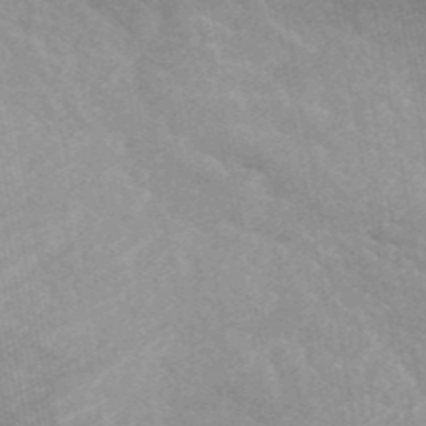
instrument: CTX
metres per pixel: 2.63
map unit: ANa
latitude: 43.8017
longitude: 29.7289
